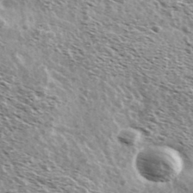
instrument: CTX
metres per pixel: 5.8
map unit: Ave
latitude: 38.6301
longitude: -108.7435
